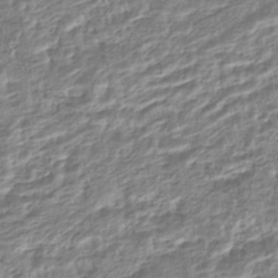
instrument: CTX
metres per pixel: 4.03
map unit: HNhu
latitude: -44.3495
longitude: 103.4454
